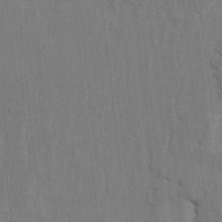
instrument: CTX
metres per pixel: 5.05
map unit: HNhu
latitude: 4.2145
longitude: -7.4615
